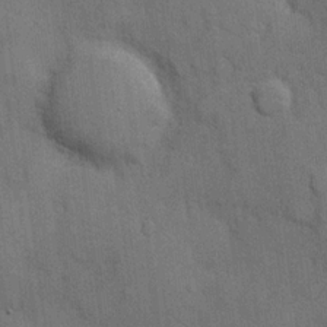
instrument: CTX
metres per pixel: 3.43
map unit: Hve
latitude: 18.9136
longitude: 151.3510
